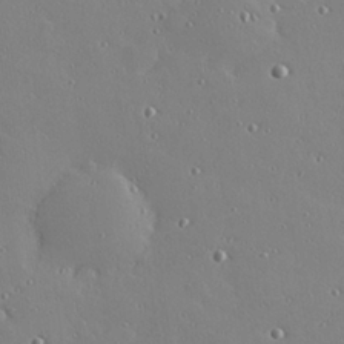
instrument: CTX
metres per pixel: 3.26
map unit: Hve
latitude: 26.2334
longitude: -92.9513
